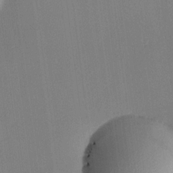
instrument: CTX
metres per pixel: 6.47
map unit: HNhu
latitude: 13.4993
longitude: 12.4062
